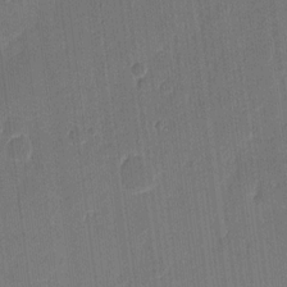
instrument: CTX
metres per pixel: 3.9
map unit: eHh
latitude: 9.4615
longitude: -68.5357
